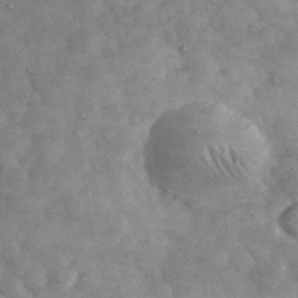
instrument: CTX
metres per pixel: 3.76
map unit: eHh
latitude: 34.5734
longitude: -69.0270
